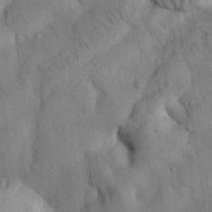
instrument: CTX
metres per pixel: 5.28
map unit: Nhu
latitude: 26.4034
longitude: -71.9150
